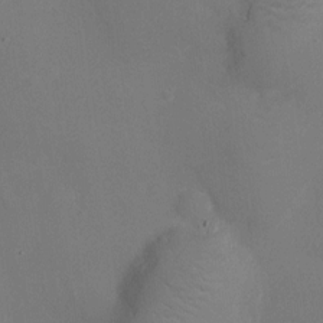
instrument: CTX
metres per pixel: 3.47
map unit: Ht
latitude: -6.9541
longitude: -26.1578
